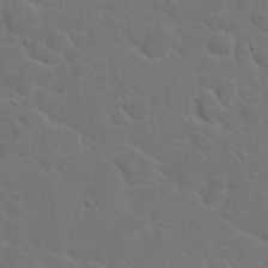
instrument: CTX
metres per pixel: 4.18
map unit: Hto
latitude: 18.8758
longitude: -36.7058
